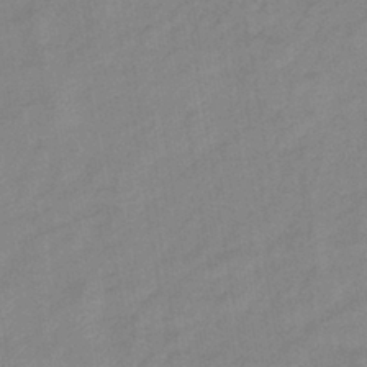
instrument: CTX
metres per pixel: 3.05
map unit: eHb
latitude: -40.0472
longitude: 79.4832
